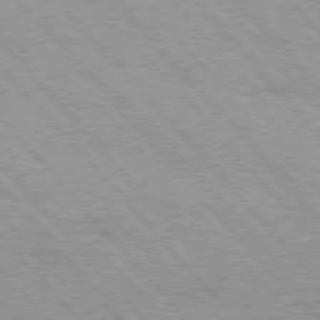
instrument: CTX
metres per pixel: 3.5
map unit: Hpe
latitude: 76.1766
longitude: -150.8380
